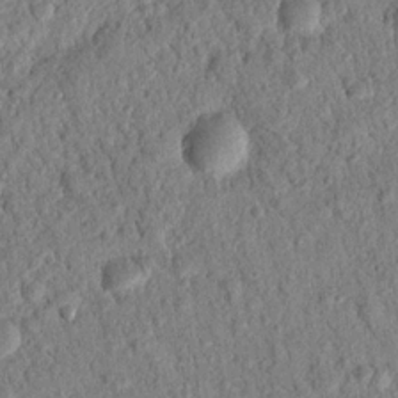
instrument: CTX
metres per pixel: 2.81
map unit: Nhu
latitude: 21.0081
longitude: -78.1200
